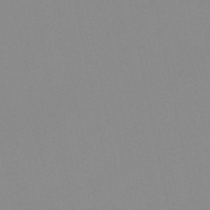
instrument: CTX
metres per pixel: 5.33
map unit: HNb
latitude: -45.0864
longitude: -43.3104
